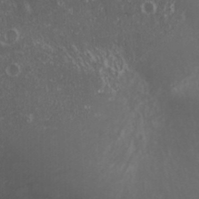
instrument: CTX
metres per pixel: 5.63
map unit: Nhu
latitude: -1.0865
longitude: -78.4034
